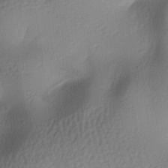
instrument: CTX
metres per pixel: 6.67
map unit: lAa
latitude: -6.1983
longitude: -123.5182
